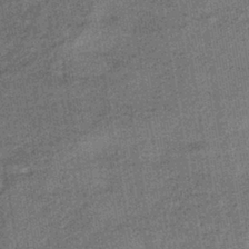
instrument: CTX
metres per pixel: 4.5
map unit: HNhu
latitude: -41.5588
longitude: 91.2565
